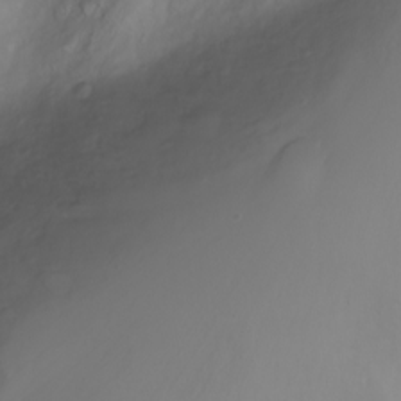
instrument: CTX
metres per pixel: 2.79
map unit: Nhu
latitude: -7.8800
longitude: -73.2915
